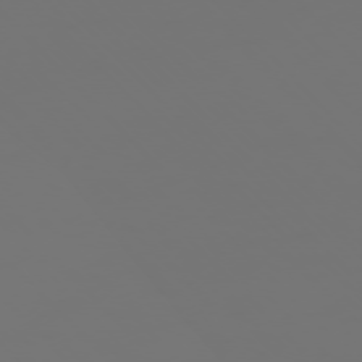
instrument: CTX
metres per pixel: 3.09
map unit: Ap
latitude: -76.6141
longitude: -62.5735
